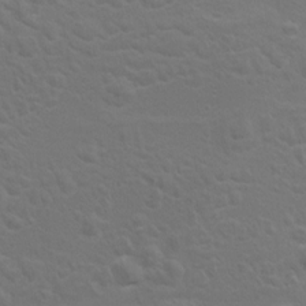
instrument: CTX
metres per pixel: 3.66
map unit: Hto
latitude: 9.0459
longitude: -31.1970
